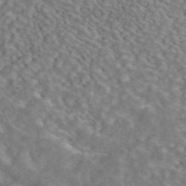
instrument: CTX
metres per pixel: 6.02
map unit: ANa
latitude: 45.3293
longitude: 39.1053
